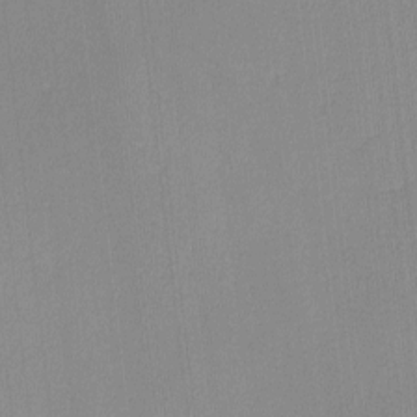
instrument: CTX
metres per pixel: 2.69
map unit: lHvf
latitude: -10.7274
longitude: -99.7260
